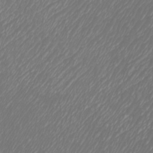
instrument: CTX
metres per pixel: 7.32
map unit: Htu
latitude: -5.7099
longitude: -74.9703
